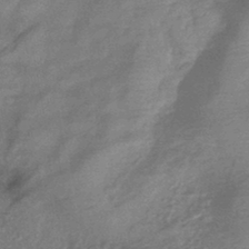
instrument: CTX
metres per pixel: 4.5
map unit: eHb
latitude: -43.1620
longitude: 83.7666
